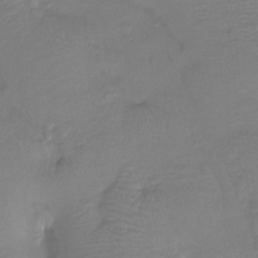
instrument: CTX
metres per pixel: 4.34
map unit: Htu
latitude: -13.1809
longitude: -49.2537
